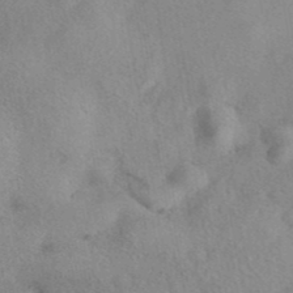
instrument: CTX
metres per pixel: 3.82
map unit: eAb
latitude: 40.3278
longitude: 108.6141
